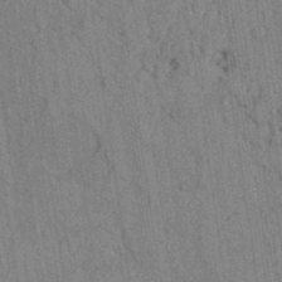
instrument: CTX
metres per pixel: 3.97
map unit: lAvf
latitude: 5.6883
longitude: 164.5007
